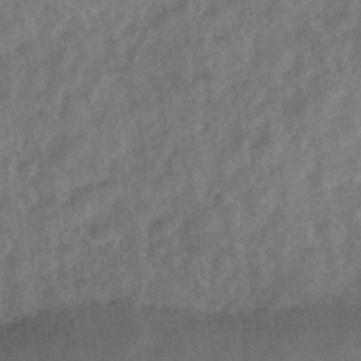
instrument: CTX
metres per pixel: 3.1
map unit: Nhe
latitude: -36.5573
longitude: -176.5168
